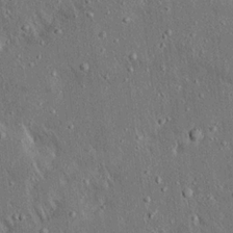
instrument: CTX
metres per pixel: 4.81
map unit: Ave
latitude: 17.1781
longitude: -140.1955
